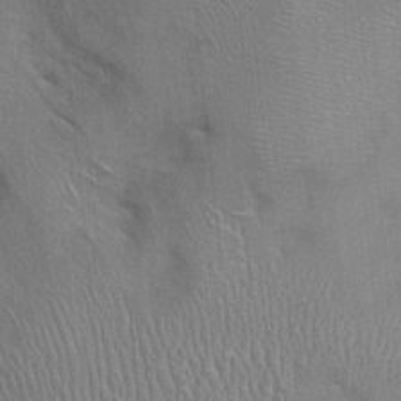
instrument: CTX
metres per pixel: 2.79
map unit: Ht
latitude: -1.8801
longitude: -14.9514
